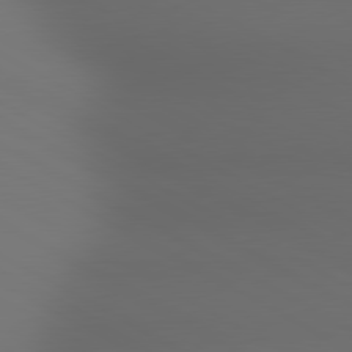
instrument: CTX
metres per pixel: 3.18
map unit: lApd
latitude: 80.8191
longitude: 136.8030
